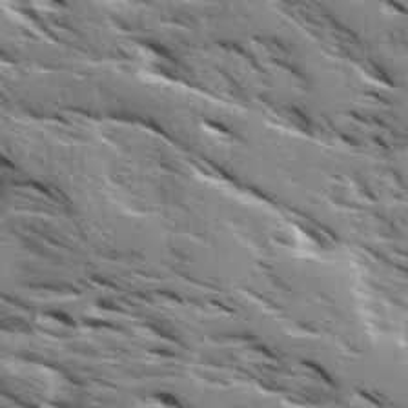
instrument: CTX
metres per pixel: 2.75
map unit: Ave
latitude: 16.9514
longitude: -129.7449
